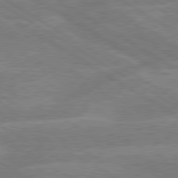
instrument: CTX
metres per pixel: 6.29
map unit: lApd
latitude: 79.6316
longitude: -133.6883
